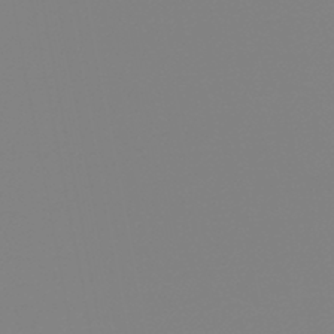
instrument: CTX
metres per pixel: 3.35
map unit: HNb
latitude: -45.7856
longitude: 55.0864
